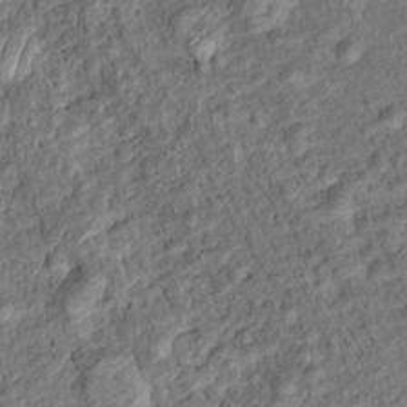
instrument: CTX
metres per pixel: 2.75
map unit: Ht
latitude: 15.1593
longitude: -40.6490
